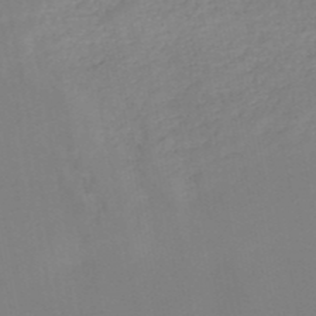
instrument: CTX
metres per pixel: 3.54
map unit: HNb
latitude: -51.6344
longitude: -50.1011
